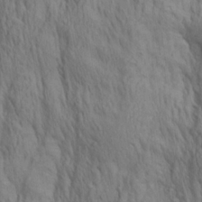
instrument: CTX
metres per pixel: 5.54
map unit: lAa
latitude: 22.1578
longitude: -138.0822
